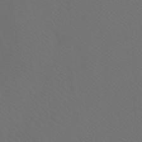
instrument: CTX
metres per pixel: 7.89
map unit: Htu
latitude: -7.7477
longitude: -33.4804
